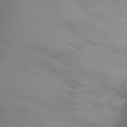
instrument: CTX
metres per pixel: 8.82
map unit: Ht
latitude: 1.6694
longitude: -21.9528
